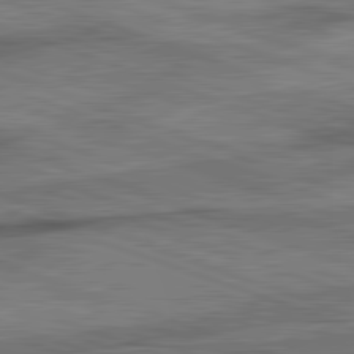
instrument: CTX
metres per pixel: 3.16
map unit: lApd
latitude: 82.2711
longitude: -163.0648
